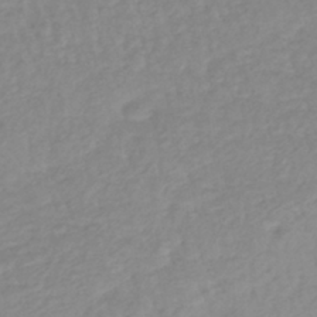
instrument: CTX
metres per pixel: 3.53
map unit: lHb
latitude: -41.1053
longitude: 71.0864
